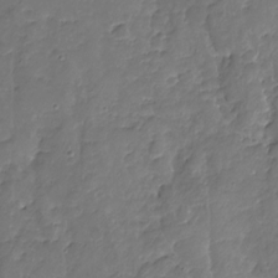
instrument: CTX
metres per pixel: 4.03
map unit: Nhu
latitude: -19.5210
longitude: -57.1025
